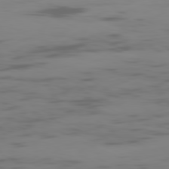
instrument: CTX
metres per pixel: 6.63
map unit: Ap
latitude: -81.1620
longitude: -61.2726
